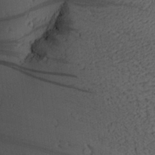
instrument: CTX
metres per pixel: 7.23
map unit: Aa
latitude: 27.4804
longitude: -136.4223
